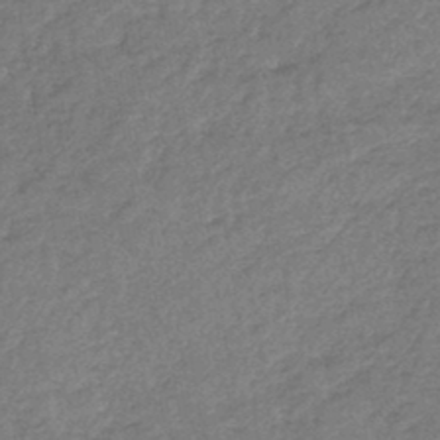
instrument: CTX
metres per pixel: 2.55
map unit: lHb
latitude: -44.3495
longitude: 70.7274
